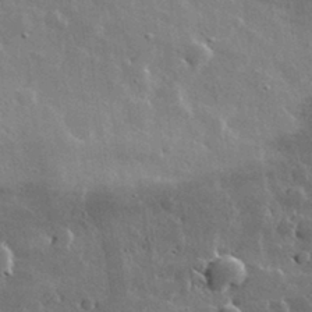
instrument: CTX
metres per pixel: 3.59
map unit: lHvf
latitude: 32.8380
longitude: -90.5735
